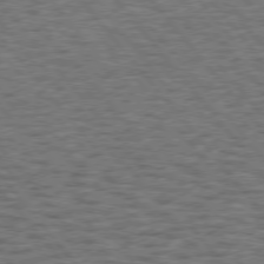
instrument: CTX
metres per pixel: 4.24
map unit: Hpe
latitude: 75.0458
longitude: -135.4426
